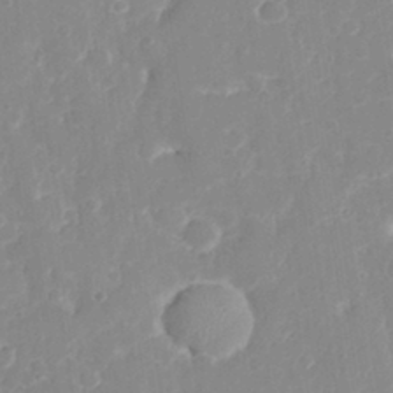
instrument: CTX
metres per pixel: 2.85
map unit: eHh
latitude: 32.1578
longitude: -59.7261
